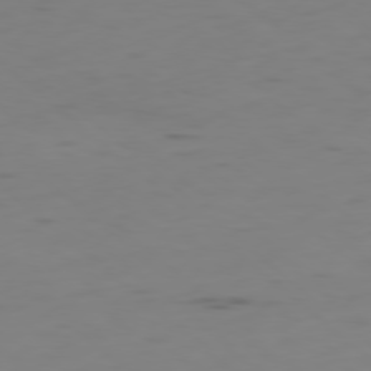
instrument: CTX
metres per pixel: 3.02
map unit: Hpe
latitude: -78.9730
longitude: 15.3510
